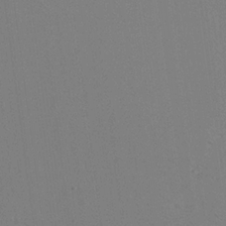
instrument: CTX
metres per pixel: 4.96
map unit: Aa
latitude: 19.7071
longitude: -140.8380
